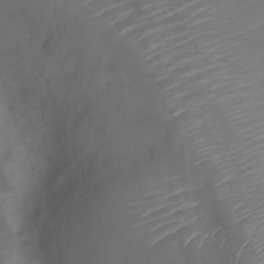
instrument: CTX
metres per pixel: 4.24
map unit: Nve
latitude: -20.2172
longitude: 107.7478
